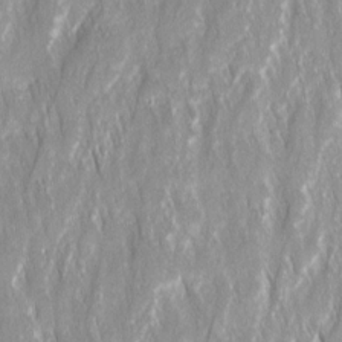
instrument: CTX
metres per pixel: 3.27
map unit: Ave
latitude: 15.0270
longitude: -134.7246
